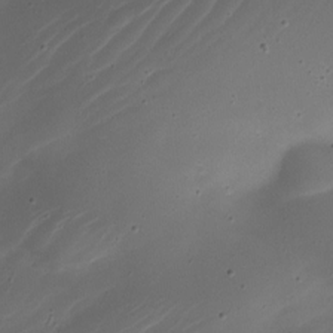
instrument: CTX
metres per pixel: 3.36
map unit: Nhe
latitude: -19.1053
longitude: 144.3684
